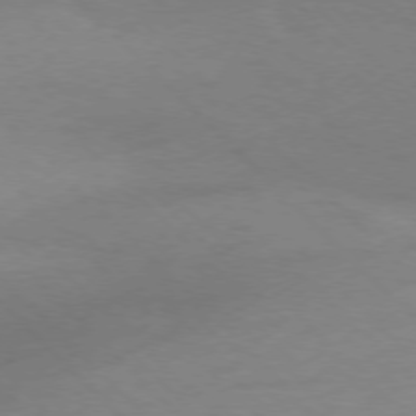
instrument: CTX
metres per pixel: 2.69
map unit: Ap
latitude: -77.2943
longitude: -69.2726
